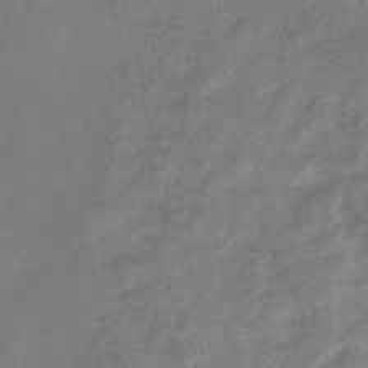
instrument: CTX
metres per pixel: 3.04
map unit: eHb
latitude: -37.8611
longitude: 78.8597
